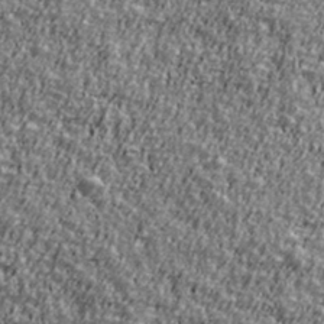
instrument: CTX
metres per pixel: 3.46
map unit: Ave
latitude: 41.3859
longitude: -111.9906
